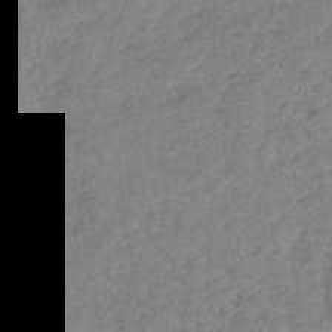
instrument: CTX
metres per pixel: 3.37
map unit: eHb
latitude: -41.2565
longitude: 80.3307
